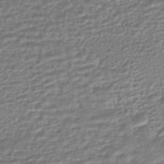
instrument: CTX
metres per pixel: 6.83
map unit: HNhu
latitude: -45.6344
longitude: 100.0849
